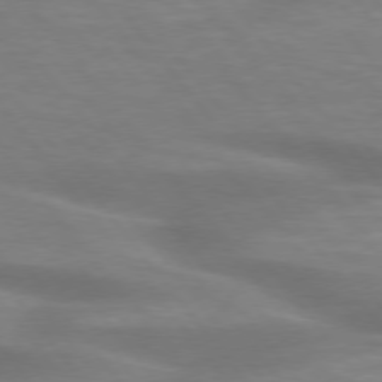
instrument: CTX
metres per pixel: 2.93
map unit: lApd
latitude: 75.7072
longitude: -60.1578
